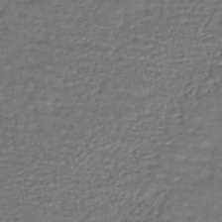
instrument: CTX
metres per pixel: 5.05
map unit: HNhu
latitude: -45.6722
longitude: 95.9556
